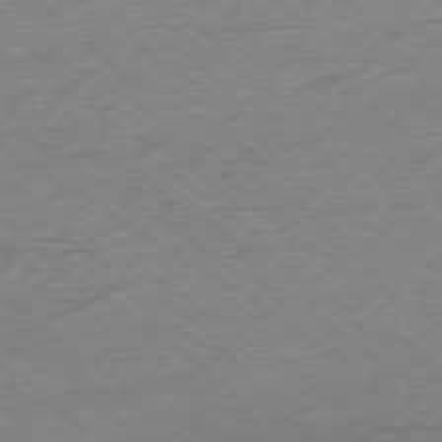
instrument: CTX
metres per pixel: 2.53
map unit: Hpe
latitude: -78.8408
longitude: -16.5168
